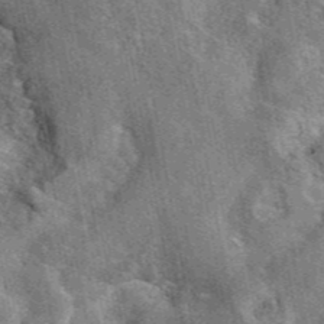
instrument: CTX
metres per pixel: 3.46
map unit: eAb
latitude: 45.1214
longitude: 110.8219
